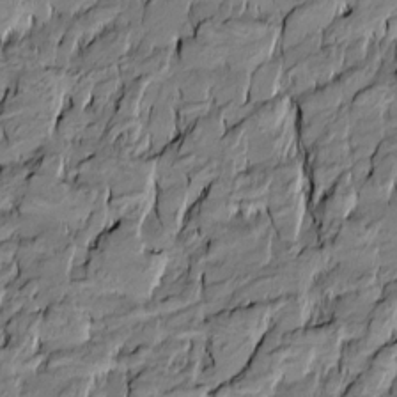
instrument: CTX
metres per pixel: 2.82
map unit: Htu
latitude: -10.1228
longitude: 176.8786
